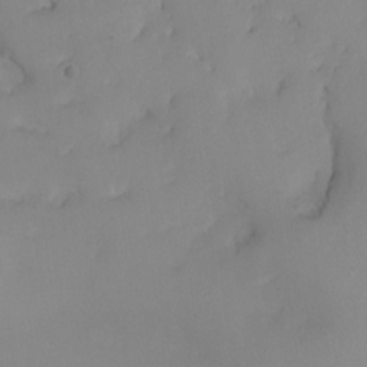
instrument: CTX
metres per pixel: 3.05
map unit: Ht
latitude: -9.0297
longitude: -31.6316
